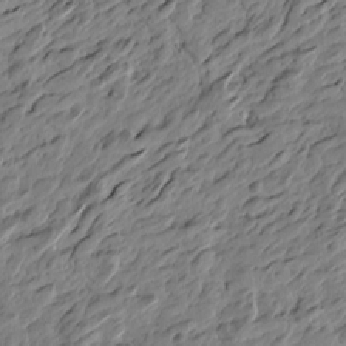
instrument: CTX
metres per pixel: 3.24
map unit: Htu
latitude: -3.3509
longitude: -178.8191
